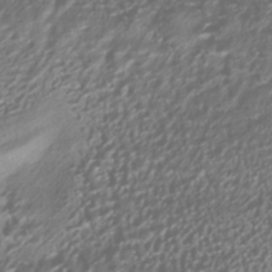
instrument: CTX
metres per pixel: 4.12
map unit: HNhu
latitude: -41.0486
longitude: 101.8989
